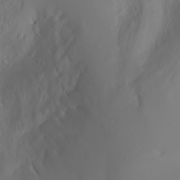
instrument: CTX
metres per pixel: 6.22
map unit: Nhu
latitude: -6.6329
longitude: -89.2537
